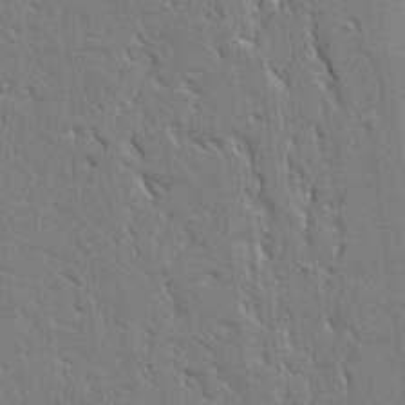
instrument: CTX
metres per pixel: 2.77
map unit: Aa
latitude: 21.4049
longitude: -124.7246
